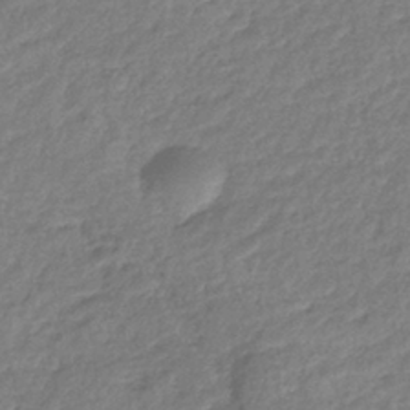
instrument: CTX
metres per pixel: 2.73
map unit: eHb
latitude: -38.4440
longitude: 81.0676
